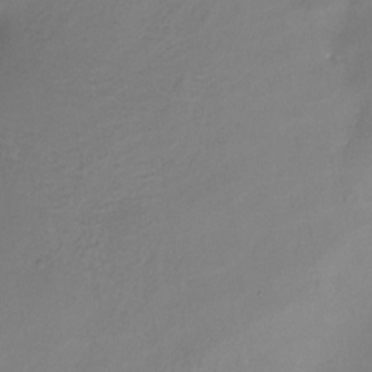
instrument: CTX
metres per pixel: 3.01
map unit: Nhe
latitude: -26.7274
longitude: -109.8961
